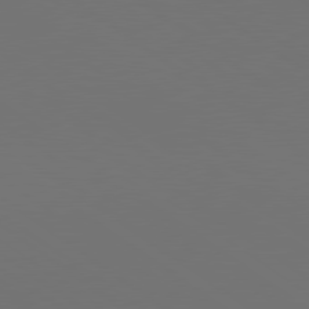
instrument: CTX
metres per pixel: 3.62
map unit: lApd
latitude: 79.6883
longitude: 158.9352
